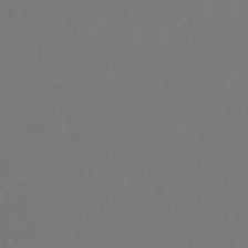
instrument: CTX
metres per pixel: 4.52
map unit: HNhu
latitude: -42.9730
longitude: 93.6344
